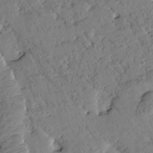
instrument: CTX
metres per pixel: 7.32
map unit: Htu
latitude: 0.8569
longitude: 176.9164
